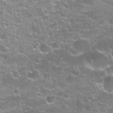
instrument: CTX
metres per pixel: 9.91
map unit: Nhu
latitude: 27.6694
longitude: -61.4615
